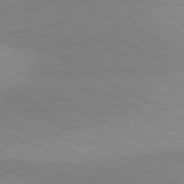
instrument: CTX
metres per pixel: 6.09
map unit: lApd
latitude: 80.6679
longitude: 124.4629
